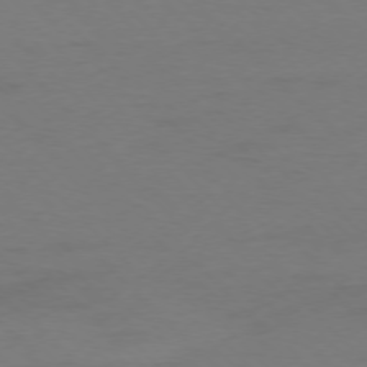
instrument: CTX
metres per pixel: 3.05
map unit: Ap
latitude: -77.2376
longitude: -71.3481
